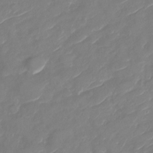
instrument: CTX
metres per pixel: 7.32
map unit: Nhu
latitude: -29.9178
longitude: -72.9703
